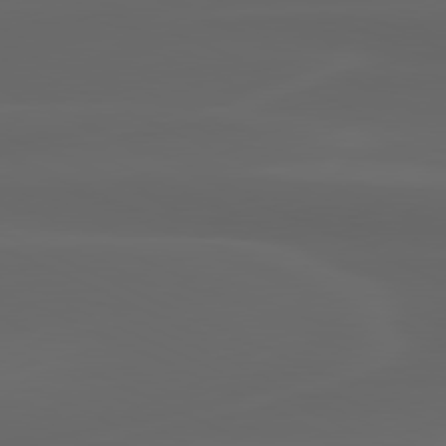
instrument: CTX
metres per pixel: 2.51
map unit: lApd
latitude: 80.2333
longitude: -117.3104
